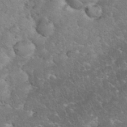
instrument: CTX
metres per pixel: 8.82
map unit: eHh
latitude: 35.4048
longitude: -65.1214
